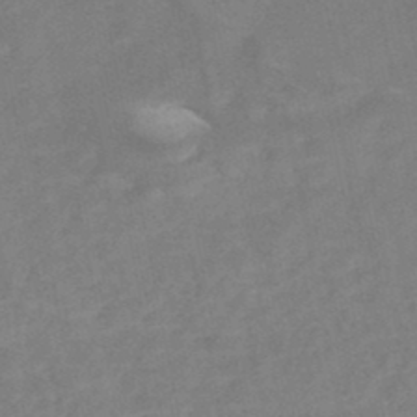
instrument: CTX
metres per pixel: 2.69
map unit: Nhe
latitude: -47.3509
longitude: -170.8758
